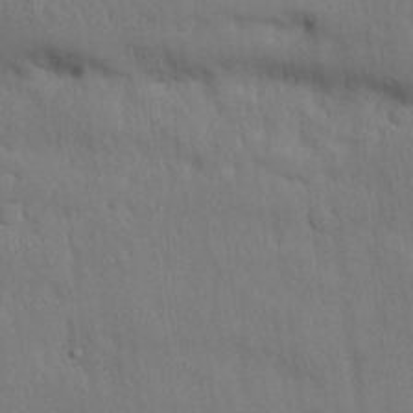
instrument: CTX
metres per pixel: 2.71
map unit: Nhu
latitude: 27.3293
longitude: -69.4616
